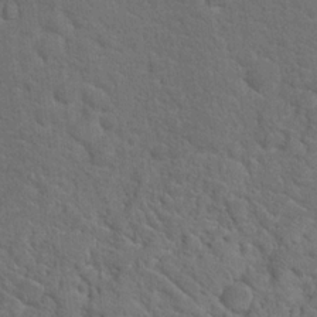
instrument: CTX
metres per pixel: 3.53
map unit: Hto
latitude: 19.1214
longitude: -34.8758
